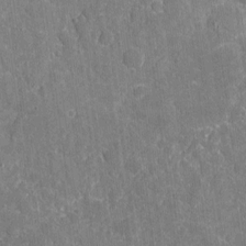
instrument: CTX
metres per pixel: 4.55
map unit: eHh
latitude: 5.2159
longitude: -67.7071
